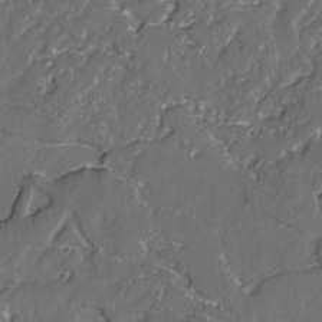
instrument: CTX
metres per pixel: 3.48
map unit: lAvf
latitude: -2.3495
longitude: -107.4804
